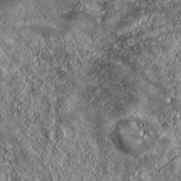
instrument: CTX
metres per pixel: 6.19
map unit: eHh
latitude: 43.0270
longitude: -89.2159
